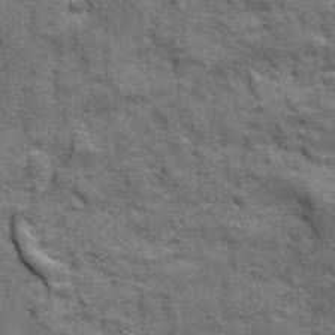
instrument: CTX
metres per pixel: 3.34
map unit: Ave
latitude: 18.8947
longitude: -132.5357
